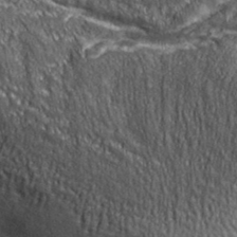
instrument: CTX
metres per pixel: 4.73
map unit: eHh
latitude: 36.6302
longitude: -80.3467
